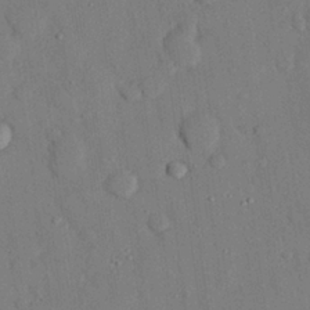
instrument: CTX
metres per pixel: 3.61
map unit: eHh
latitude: 26.8002
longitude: -80.1200
